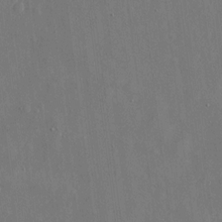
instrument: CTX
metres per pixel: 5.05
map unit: eHh
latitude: 10.5735
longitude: -69.8017
